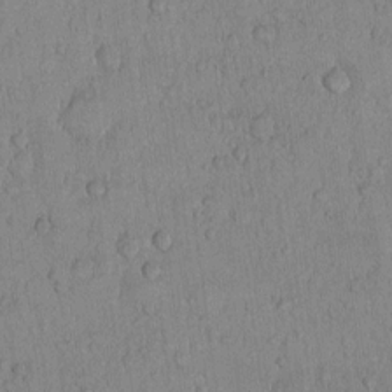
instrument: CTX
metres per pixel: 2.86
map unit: Hto
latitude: 10.5735
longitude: -57.9717
